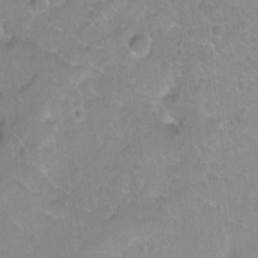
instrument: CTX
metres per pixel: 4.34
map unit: Ht
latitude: -5.6722
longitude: -36.6113
